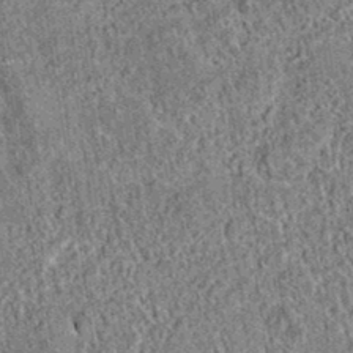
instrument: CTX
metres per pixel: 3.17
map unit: eAb
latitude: 35.4615
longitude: 114.8408
